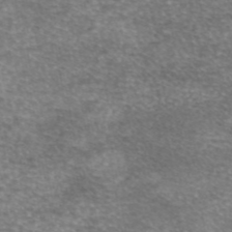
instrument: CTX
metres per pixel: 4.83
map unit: eAb
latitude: 45.6316
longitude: 103.2187
